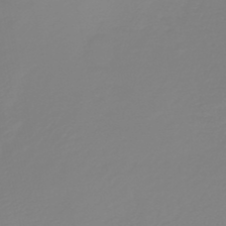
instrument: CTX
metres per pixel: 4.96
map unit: HNb
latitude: -46.1794
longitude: 56.2739
